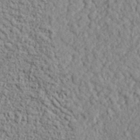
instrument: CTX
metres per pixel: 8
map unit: lHvf
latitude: 38.4979
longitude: -90.2145
